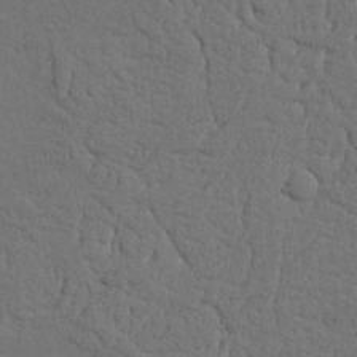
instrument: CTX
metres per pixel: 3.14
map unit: Nhu
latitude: 21.6883
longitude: -74.6679
